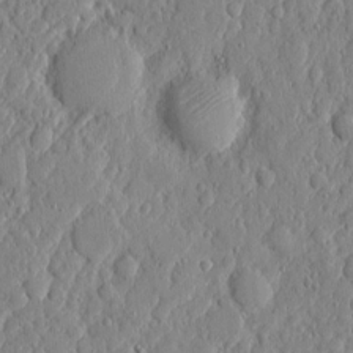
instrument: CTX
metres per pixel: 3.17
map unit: eHh
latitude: 6.2900
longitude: -72.5168
